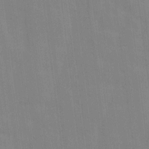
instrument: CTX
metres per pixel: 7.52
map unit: Ave
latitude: 16.3089
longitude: -138.4034
